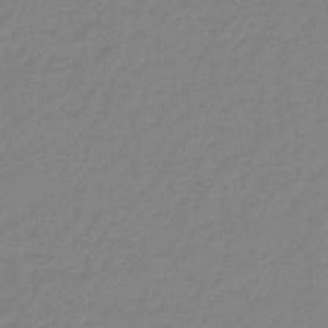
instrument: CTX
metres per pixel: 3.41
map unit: eHb
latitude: -45.7667
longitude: 86.5196
